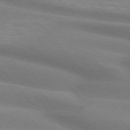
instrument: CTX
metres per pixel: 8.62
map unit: lApd
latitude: 75.1214
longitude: -60.5168
